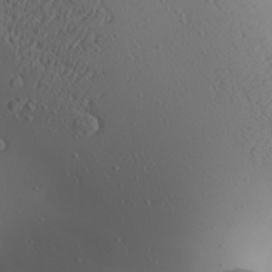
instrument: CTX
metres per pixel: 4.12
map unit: Aa
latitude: 24.8569
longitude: -144.6112
